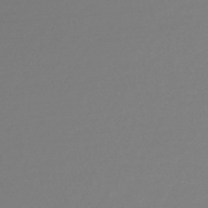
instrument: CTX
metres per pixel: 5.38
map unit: lHb
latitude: -44.3117
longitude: 68.7652
